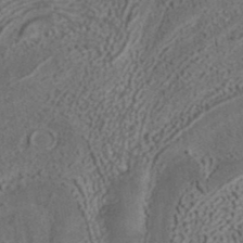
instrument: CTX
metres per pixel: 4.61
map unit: ANa
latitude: 37.9906
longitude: 20.4062
